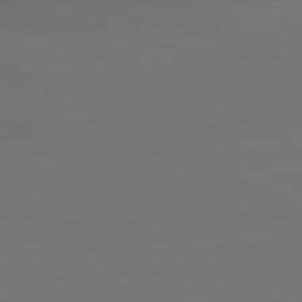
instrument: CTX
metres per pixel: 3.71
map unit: lApd
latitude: 80.4790
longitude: 155.0487
